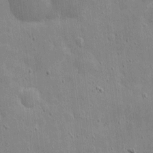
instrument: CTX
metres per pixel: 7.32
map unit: eHh
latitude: 4.4223
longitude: -70.8947
